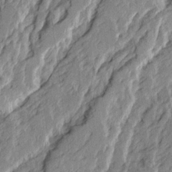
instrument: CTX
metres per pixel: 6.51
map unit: Ave
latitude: 15.2537
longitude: -137.2915
